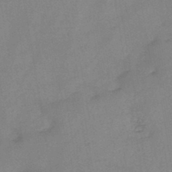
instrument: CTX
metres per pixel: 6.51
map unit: HNb
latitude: -44.9164
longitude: -38.2522
